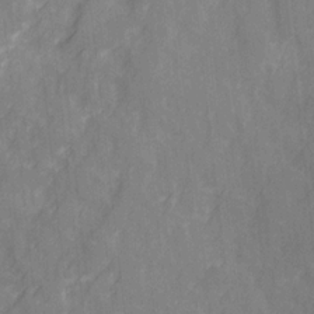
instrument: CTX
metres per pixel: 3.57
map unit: Ave
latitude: 20.1578
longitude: -131.8773
